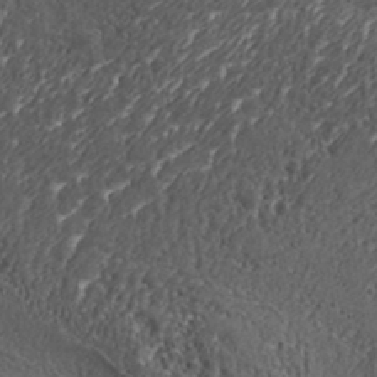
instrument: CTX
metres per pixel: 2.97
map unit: Aa
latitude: 32.6302
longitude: -134.5168
